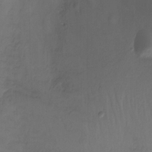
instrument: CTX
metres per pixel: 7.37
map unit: Nhu
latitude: -11.9367
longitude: -47.7828
